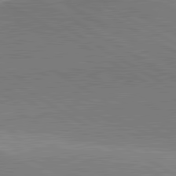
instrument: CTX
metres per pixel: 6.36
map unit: lApd
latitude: 82.0255
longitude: 139.4833
